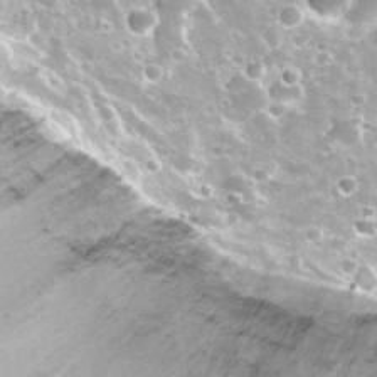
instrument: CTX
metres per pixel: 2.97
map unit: Nhu
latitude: 30.5168
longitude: -54.3656
